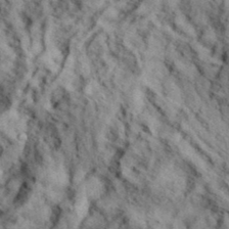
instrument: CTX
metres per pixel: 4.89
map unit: eHh
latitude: 37.0648
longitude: -80.5357
